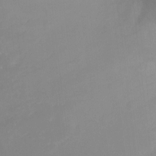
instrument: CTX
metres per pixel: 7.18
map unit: Ht
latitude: -6.9919
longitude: -20.0255
